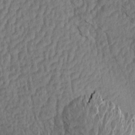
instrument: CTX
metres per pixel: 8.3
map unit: Aa
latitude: 14.1956
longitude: -144.5357
